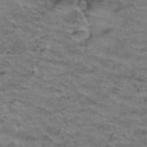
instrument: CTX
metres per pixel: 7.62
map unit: Hto
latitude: 38.3656
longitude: -43.8206
